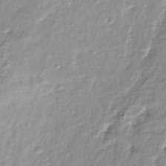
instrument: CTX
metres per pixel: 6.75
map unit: Nhu
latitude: -40.1417
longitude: -83.0080
